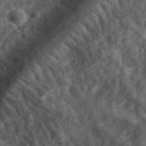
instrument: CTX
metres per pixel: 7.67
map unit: eHh
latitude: 35.1970
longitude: -78.8191
